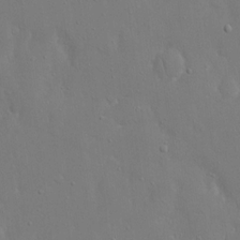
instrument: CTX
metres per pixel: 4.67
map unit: eHh
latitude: 16.3845
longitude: -71.4804
